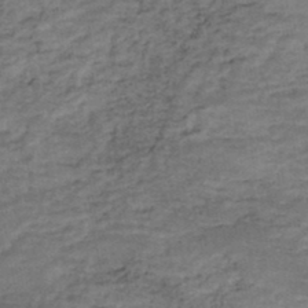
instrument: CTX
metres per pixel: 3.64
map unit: Nhe
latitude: -48.1984
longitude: -170.9136
